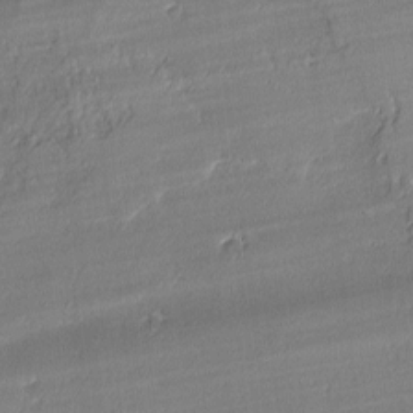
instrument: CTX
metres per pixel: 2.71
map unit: lAvf
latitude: -2.0661
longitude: -108.4790
